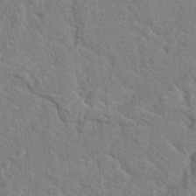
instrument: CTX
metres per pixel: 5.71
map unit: Hto
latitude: 18.0822
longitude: -35.0647
